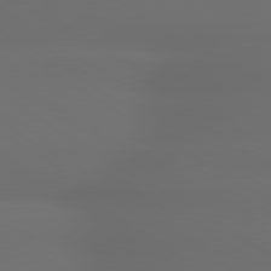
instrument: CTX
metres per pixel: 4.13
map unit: lApd
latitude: 79.5182
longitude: -138.5357
